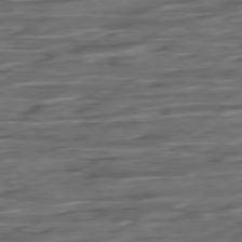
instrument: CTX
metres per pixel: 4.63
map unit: Hpe
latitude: -78.6518
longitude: -19.7827
